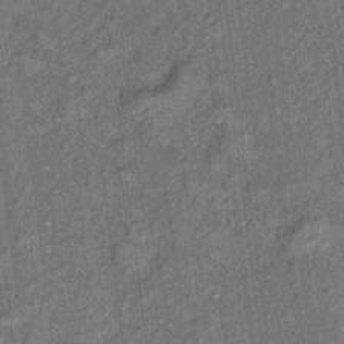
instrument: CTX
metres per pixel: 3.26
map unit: Ht
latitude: 8.2523
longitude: -37.4237
